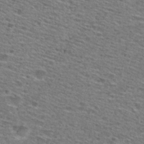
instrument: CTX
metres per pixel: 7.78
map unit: Hto
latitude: 28.4979
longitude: -47.2348
